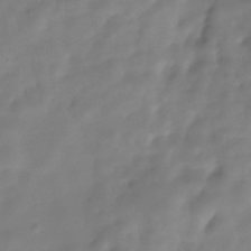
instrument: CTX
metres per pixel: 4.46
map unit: Hve
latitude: -30.8030
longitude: 94.2172
